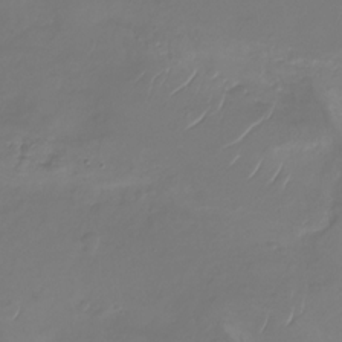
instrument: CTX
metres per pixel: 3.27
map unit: Nhu
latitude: -27.9745
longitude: -67.4993
